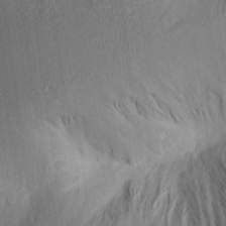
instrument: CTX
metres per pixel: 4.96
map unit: Aa
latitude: 25.7638
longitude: -143.3293
